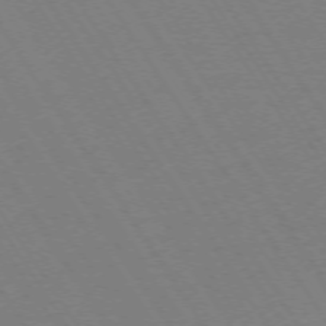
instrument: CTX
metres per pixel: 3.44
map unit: Ap
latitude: -73.6533
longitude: -71.3481
